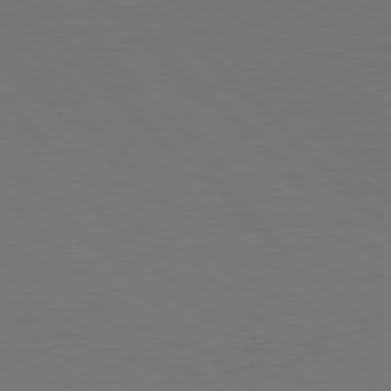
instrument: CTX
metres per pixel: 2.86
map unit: Hpe
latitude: 77.4804
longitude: -169.7450
